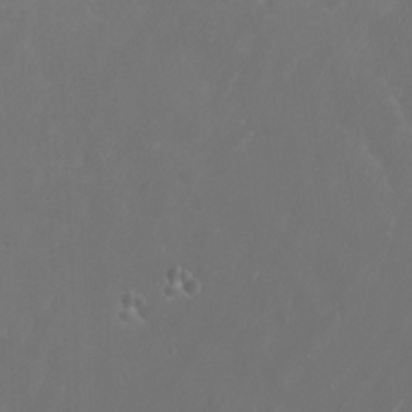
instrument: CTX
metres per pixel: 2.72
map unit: Htu
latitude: -6.5007
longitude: -75.1781
